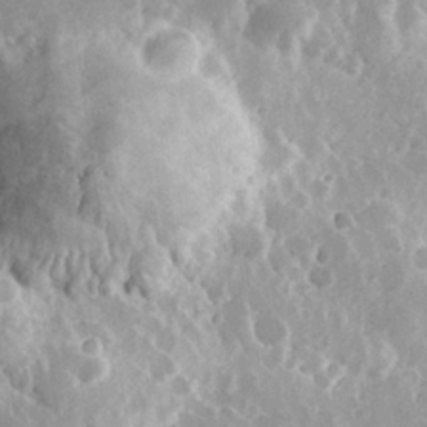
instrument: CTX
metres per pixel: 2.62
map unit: Hve
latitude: 24.7435
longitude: 146.3873
